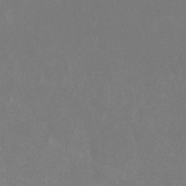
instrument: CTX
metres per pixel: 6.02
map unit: eHh
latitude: -6.9352
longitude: -77.4048
